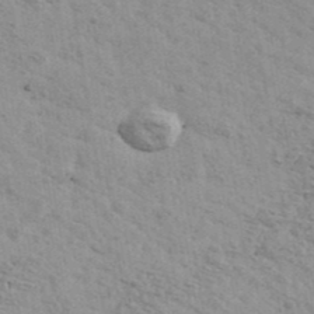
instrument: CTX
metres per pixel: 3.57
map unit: Ave
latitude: 41.5749
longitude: -109.4048
